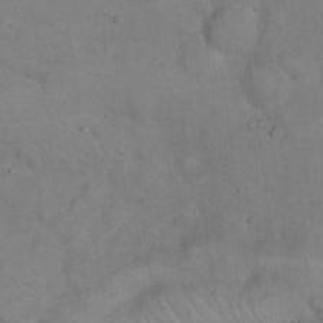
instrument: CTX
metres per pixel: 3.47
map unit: eHh
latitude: 19.5371
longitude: -61.9150
